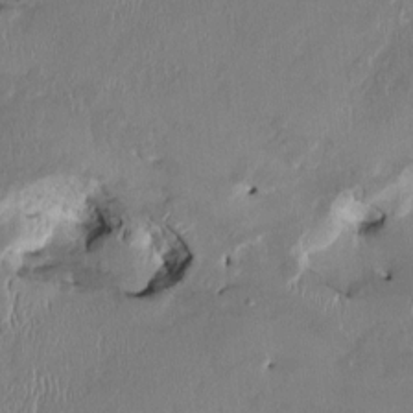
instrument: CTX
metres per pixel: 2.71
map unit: HNhu
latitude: 1.6127
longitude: -5.4615
